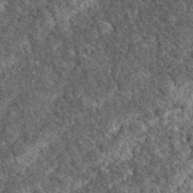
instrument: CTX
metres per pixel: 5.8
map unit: eAb
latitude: 37.8394
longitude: 110.0661
